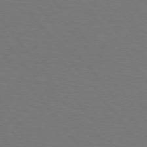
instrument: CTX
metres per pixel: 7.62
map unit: Hpe
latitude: 75.5938
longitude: -144.6301
